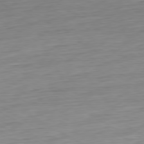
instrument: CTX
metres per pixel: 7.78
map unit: Ap
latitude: -80.5952
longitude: -67.6882
